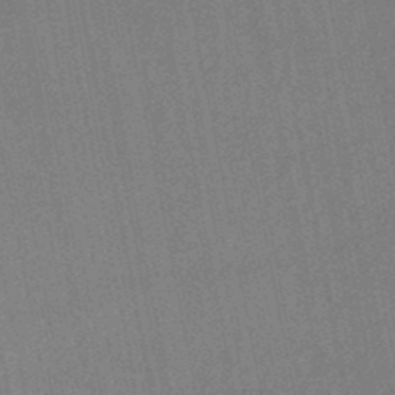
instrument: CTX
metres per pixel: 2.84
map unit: lHb
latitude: -48.3118
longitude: 70.8219
